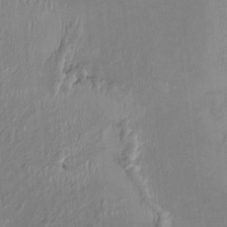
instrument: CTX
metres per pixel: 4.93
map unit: HNhu
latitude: 1.1781
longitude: -6.8191
